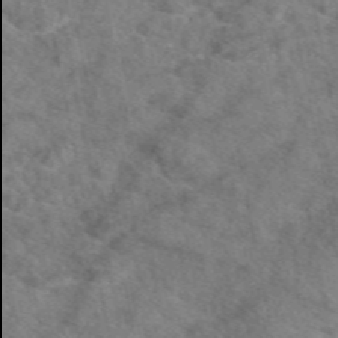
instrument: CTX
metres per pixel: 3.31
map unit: eAb
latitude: 48.8947
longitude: 110.0094
